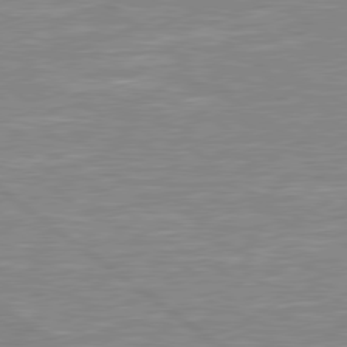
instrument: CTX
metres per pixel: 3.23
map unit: Hpe
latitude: 79.1781
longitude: -121.1215
